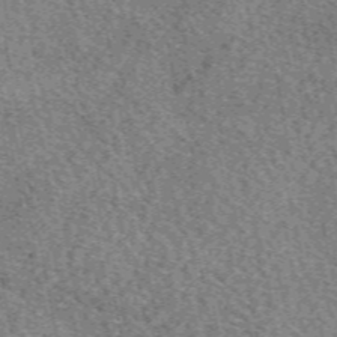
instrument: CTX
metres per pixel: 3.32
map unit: eAb
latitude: 50.5923
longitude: 115.1242
